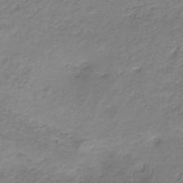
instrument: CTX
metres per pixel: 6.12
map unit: HNb
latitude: -33.4077
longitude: 57.9178
